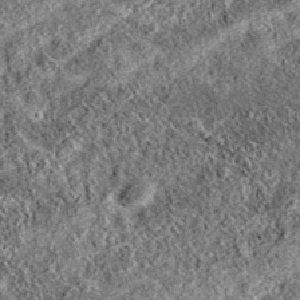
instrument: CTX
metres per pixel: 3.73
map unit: eAb
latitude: 37.4048
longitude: 111.6533
